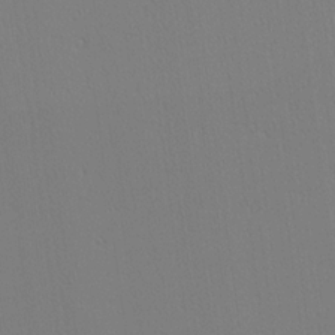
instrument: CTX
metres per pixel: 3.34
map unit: Ave
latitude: 23.8772
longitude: -135.6505
